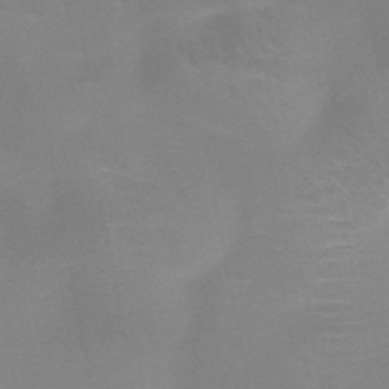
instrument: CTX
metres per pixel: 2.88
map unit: HNb
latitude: -46.5762
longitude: -43.4804
